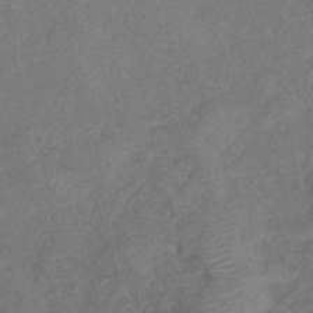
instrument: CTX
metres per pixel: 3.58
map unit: eHb
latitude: -39.2187
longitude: 77.4454
